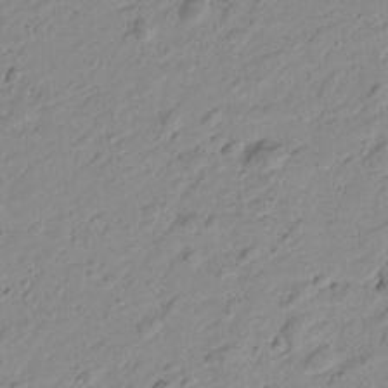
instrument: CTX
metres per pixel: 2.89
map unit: Htu
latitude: -0.0472
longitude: -175.4615
